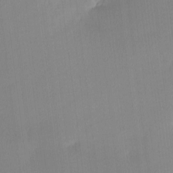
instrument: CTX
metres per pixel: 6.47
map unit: Ave
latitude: 3.3481
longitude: -113.6883
